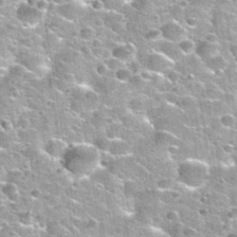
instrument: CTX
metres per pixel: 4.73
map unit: Nhu
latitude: 32.6868
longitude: -52.9136
